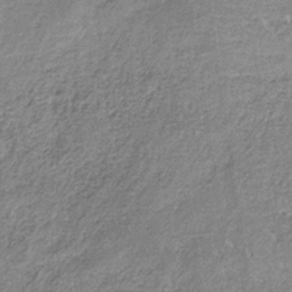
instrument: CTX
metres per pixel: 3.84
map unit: HNb
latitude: -33.5022
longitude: 59.5210
